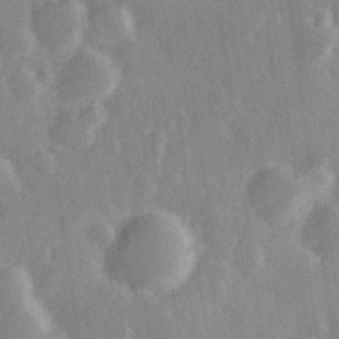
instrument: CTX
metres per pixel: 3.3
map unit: Hve
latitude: 28.0444
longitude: 147.4076
